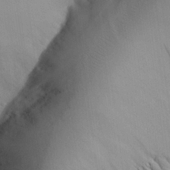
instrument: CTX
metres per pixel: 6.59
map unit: Aa
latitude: 25.8961
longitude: -132.4223
